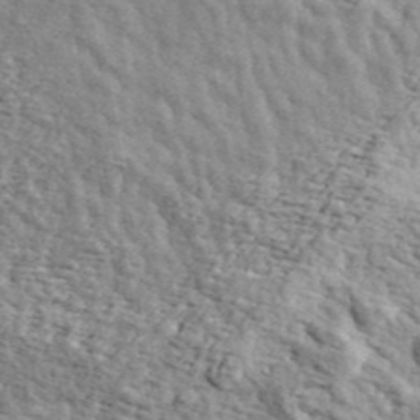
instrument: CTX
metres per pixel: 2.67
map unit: ANa
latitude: 42.7246
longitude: 46.6329
